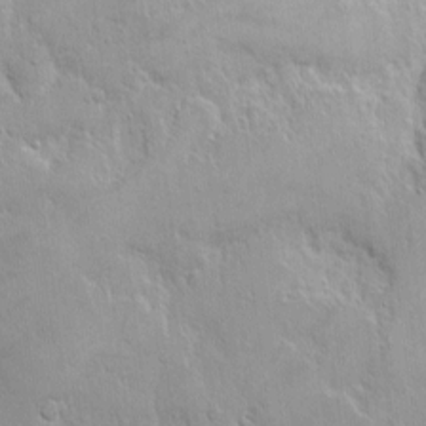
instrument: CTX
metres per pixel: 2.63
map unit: Nhe
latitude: -2.5195
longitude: -59.5560
